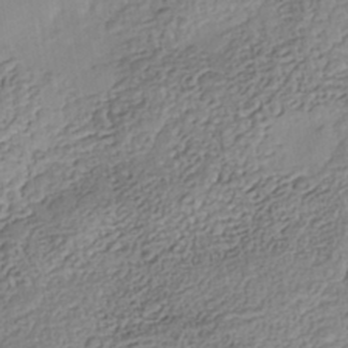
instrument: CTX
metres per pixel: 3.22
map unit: Nhe
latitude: -41.5399
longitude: -110.6869
